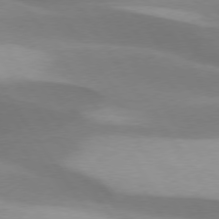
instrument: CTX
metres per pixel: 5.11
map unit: lApd
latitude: 75.4049
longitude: -66.8002
